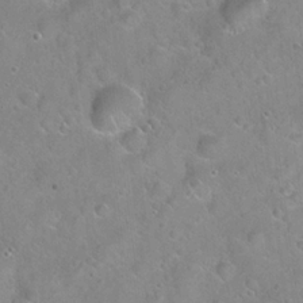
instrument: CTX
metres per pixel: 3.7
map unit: Hto
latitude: 21.6127
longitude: -53.2915
